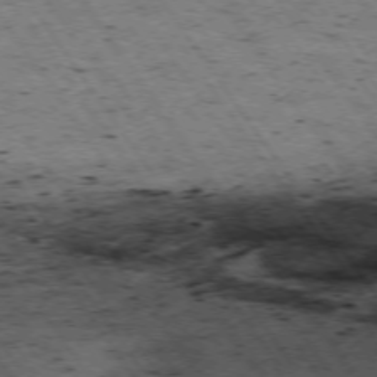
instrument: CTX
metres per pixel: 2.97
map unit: Hpe
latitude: -74.3496
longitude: 1.9367
